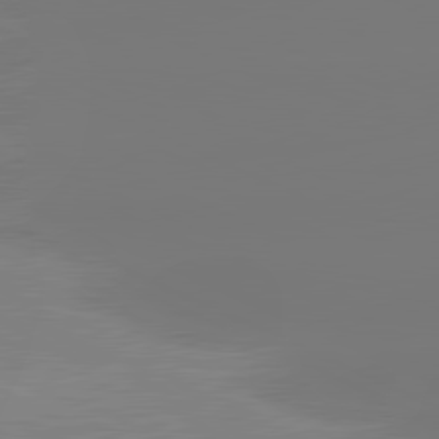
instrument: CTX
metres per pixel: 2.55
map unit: lApd
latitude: 80.9136
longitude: -149.7261
